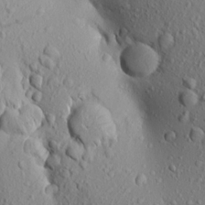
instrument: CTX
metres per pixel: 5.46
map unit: Aa
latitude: 18.3089
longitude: -147.6505
